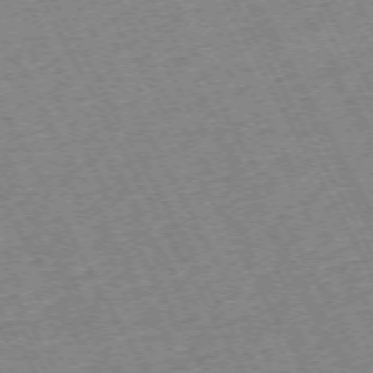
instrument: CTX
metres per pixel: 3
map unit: Hpe
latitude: -72.0283
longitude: 11.0298
